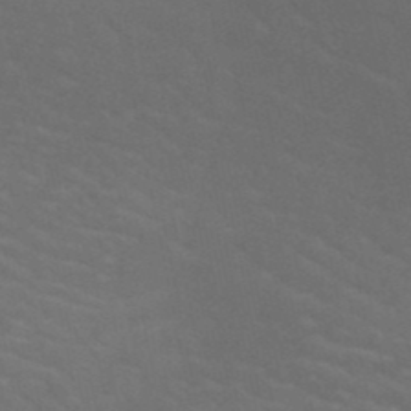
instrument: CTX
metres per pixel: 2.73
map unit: HNb
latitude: -51.1242
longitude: -43.5182
